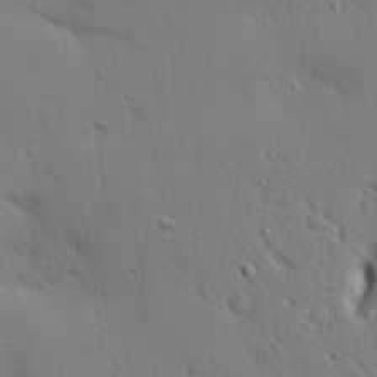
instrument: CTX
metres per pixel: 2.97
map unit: Aa
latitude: 15.5938
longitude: -141.0836
